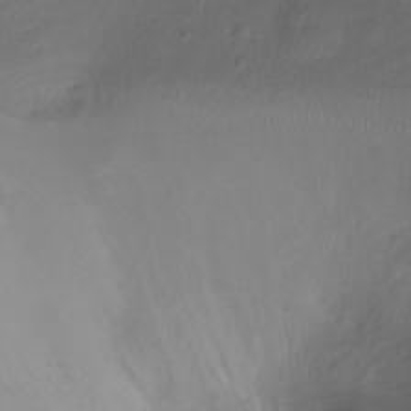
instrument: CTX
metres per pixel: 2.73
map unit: Ht
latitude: -8.0283
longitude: -27.3293
